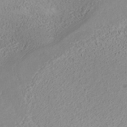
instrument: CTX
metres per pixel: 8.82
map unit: ANa
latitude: 35.4804
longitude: 14.4062
